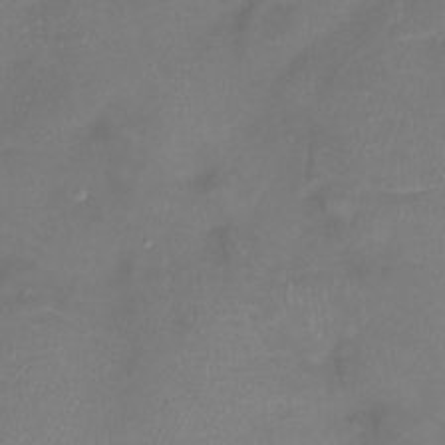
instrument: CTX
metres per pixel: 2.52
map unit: Htu
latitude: -13.5210
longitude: -45.3292
